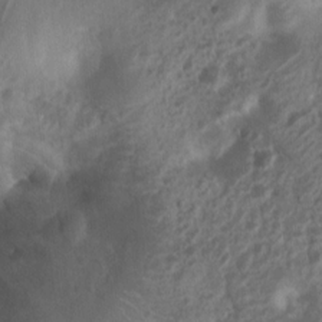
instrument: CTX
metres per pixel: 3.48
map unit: Nhu
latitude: 6.8947
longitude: -21.7260
